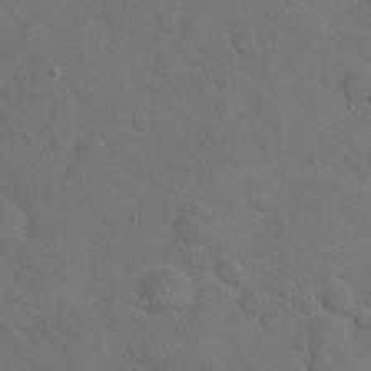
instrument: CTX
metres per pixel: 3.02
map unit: eHh
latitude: 21.2726
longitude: -59.4804
